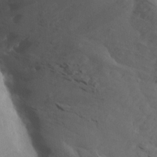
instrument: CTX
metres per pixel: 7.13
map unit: Aa
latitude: 14.4412
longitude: -143.1025
